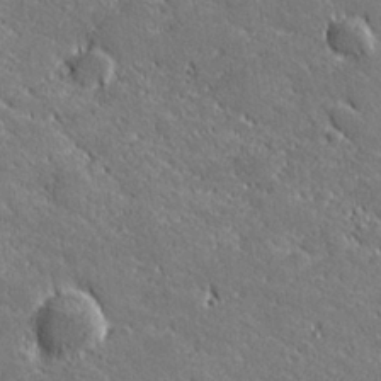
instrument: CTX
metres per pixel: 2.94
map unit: lHvf
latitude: 27.2537
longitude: 141.5588
